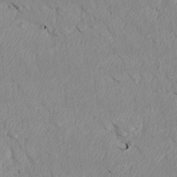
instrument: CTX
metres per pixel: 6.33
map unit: Htu
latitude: 3.6694
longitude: 152.5762
